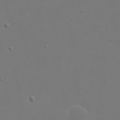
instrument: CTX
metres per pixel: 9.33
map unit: eHh
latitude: 19.4426
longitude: -72.0444
